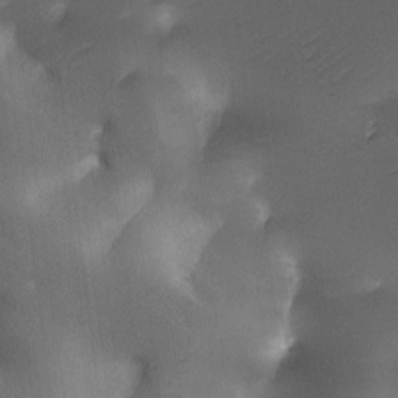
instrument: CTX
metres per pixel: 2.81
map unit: Ave
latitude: -10.6519
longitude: -122.4790
